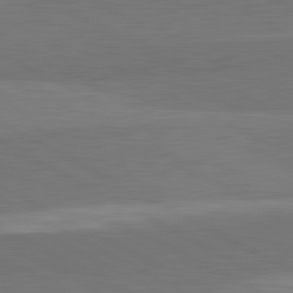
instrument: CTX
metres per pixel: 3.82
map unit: lApd
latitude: 82.0633
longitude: 159.8611
